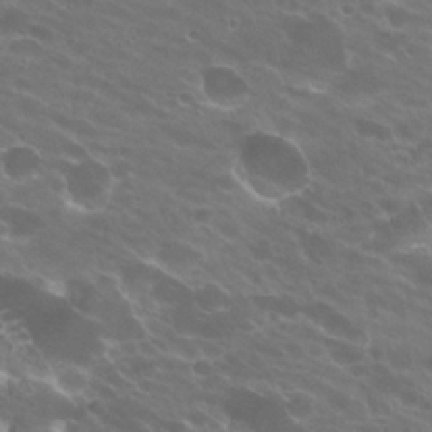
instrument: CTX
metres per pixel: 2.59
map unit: Hto
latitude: 24.5356
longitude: -37.0648
